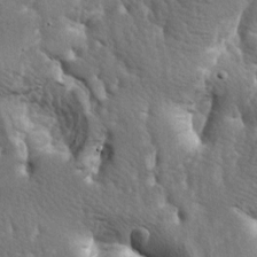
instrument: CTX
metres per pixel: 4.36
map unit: lAa
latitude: -6.5951
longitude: -125.3293
